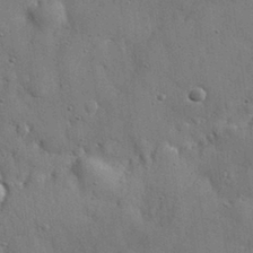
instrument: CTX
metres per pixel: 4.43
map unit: eHh
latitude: 28.4412
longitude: -74.8191
